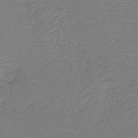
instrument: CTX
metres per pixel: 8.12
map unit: HNb
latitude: -41.9745
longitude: 50.3873
